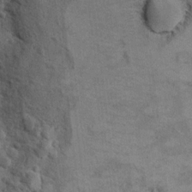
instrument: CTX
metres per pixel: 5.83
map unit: Hto
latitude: 9.5938
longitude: -36.7624
